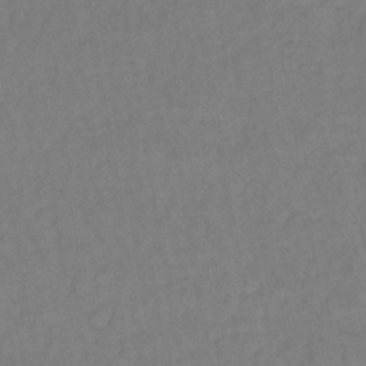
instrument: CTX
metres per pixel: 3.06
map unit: lHb
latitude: -35.2565
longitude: 64.7463
